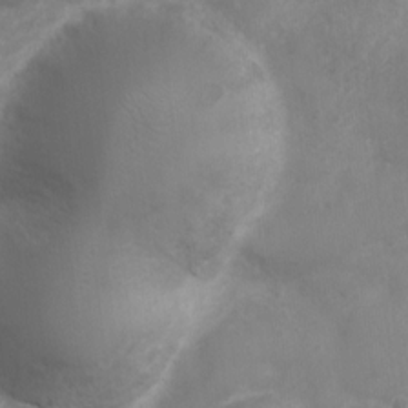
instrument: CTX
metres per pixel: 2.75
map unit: Nhu
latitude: 5.5749
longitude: -17.3671
